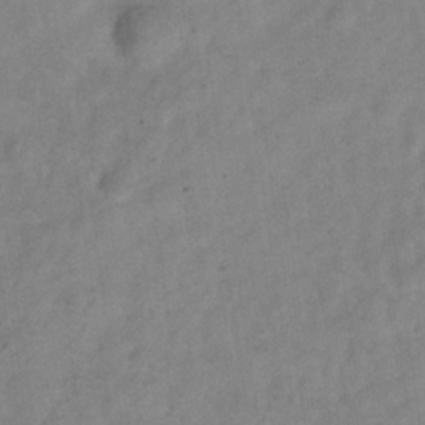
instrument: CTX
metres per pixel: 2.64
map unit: Hve
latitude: -33.6533
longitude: 89.7099
